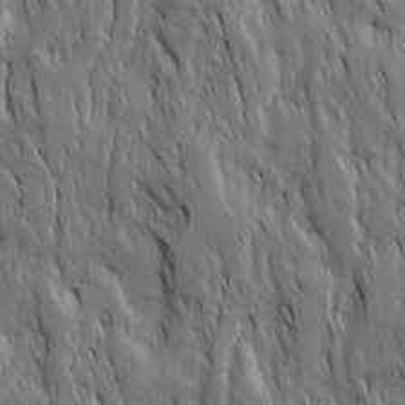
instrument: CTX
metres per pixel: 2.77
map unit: Ave
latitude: 15.3104
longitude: -134.4412
